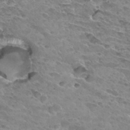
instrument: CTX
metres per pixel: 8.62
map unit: Hto
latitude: 33.0458
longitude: -40.0444
